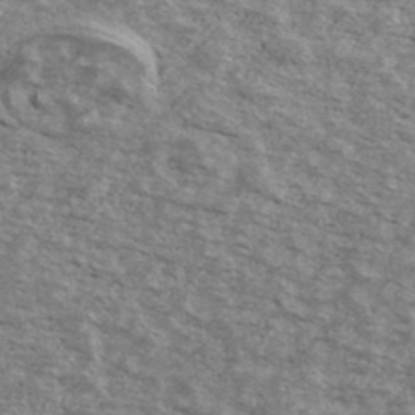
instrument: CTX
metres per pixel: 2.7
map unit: Ave
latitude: 40.9135
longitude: -109.2914
